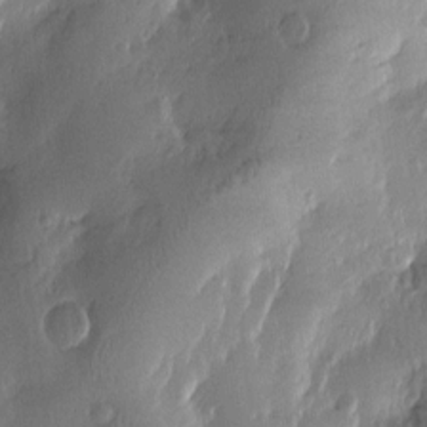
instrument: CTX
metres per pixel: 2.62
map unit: Htu
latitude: -2.7085
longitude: -177.5182
